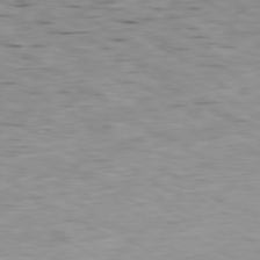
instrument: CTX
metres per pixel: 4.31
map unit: Ap
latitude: -80.1228
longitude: -100.7624
